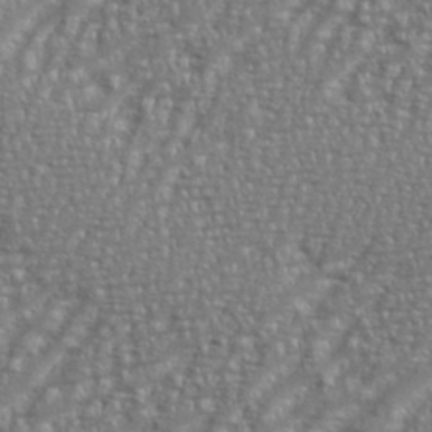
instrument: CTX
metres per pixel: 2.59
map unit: eHh
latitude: 35.7071
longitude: -133.8583
